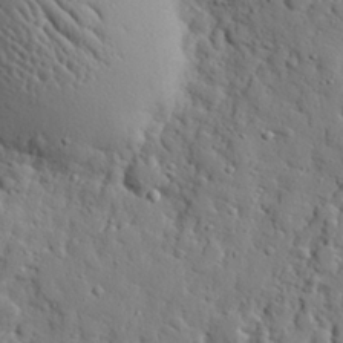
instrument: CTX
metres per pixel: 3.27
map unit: eHh
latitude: 26.5546
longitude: -78.2334
